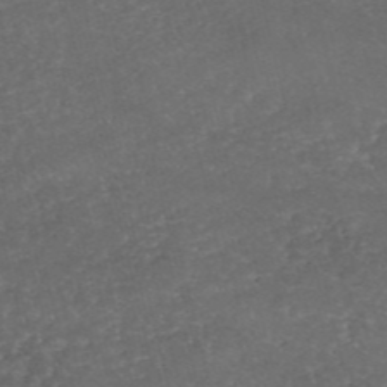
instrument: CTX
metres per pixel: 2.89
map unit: eHh
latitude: -54.5763
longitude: -90.2145
